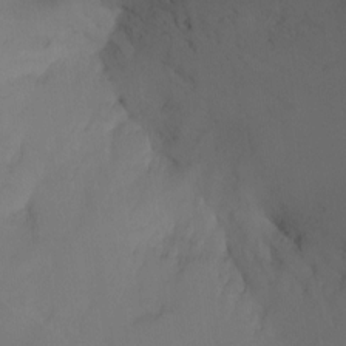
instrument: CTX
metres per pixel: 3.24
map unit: Nhu
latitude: -15.5588
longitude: -57.6693
